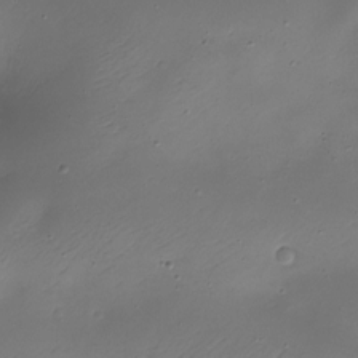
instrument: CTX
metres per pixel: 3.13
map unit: Nhe
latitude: -19.5966
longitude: 145.2376
